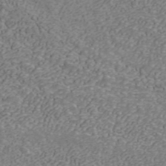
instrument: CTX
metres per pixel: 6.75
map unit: ANa
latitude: 43.6505
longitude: 29.0675
